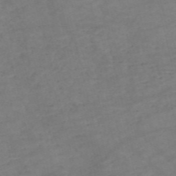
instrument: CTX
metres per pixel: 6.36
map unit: HNb
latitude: -54.4629
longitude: -49.8016
